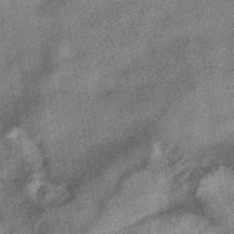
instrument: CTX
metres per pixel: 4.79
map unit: HNhu
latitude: -40.1606
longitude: 96.3495
